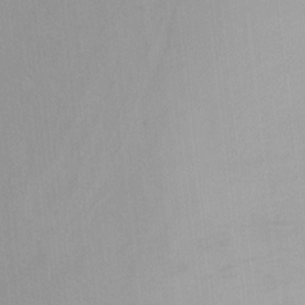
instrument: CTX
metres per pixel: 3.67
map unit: Ht
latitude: 5.5560
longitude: -29.0458
